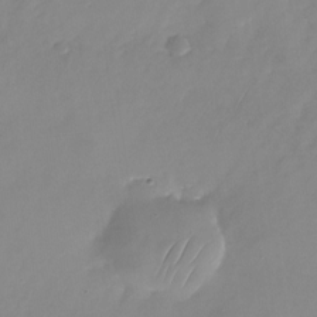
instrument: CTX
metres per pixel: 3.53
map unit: Nhu
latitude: -24.1606
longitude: -69.8395
